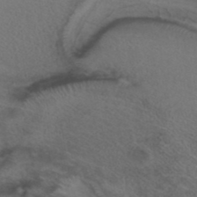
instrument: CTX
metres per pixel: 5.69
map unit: ANa
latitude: 40.2900
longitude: 28.8786
